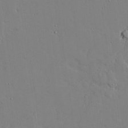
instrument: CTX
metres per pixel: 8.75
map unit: lAvf
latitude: 24.1577
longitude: -110.4034
